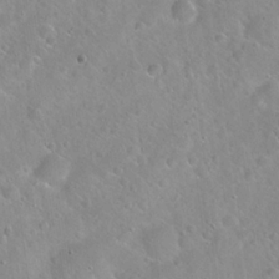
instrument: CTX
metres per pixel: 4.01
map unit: Hto
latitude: 21.4616
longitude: -53.5371
